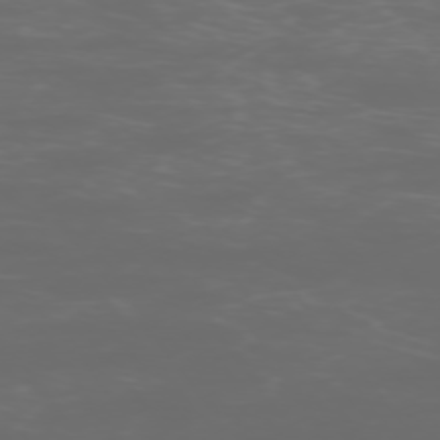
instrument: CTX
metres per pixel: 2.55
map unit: Ap
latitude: -76.0472
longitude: -74.9892
